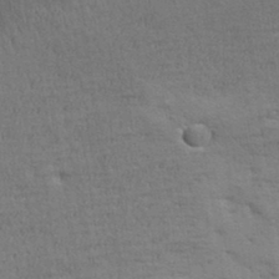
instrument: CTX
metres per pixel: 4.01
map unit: Aa
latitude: 33.8394
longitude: -143.6694
